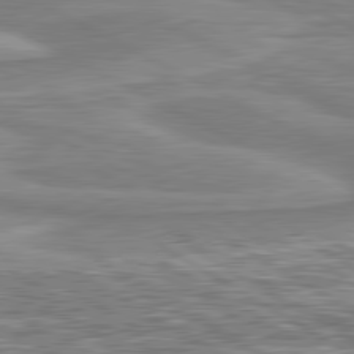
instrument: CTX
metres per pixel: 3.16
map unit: lApd
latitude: 80.7246
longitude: 172.7841
